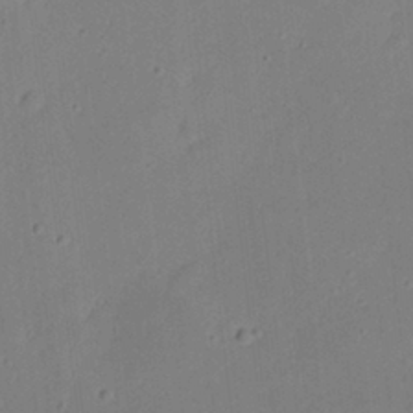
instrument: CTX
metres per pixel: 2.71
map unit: eHh
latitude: 21.2915
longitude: -70.6679
